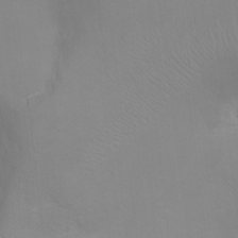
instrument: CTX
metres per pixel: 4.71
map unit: Ht
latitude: -4.9352
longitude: -28.9702
